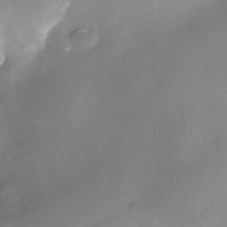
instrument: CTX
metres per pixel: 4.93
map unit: Nhe
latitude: -28.1795
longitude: -109.6882
